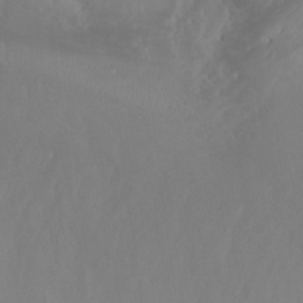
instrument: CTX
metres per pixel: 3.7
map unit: Nhu
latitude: -12.0472
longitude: -67.9528
